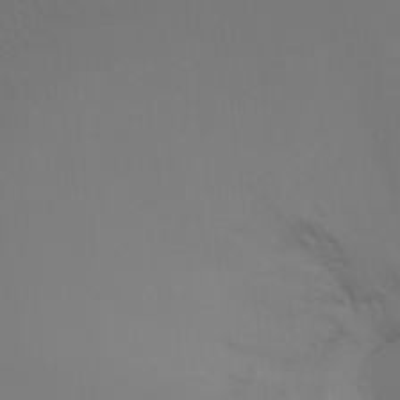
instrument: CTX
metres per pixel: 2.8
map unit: Ht
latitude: -7.9745
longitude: -32.1578
